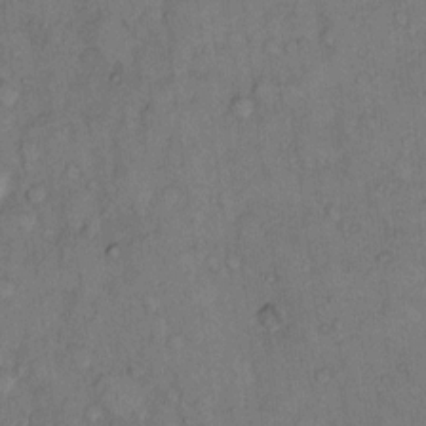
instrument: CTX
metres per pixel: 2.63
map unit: Hto
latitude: 9.6505
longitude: -58.6113
